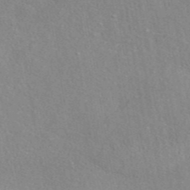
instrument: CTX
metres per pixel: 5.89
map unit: eAb
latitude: 44.1200
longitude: 109.8611
